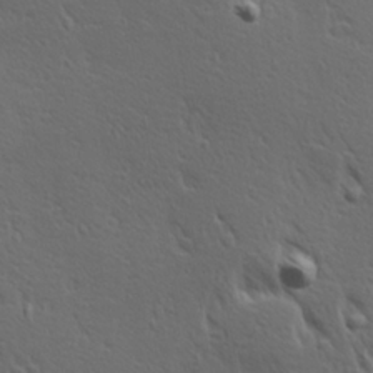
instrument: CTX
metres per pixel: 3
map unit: Hve
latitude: 24.5167
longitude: -97.7450
